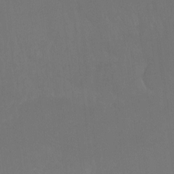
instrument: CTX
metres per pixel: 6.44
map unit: Hto
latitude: -8.2361
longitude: -50.8947
